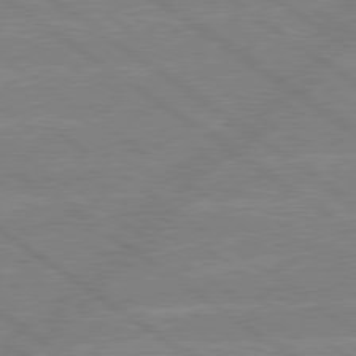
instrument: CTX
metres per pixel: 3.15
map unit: lApd
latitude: 79.2915
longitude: -132.1200
